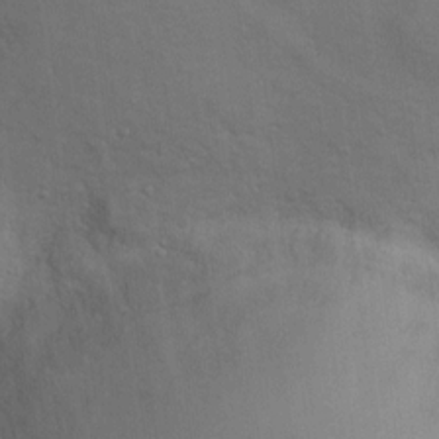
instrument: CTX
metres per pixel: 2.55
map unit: Nhu
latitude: 12.5735
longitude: -26.7246
